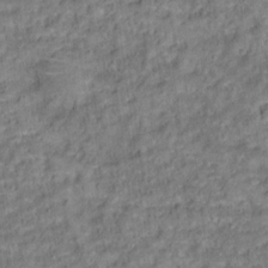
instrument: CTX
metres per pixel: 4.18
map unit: Ht
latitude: 15.4805
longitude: -36.9325
